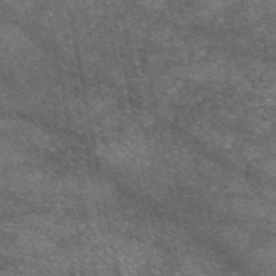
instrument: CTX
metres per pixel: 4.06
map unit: eAb
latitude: 47.4238
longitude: 121.8044
